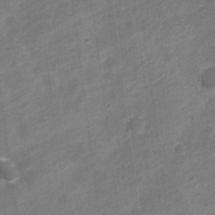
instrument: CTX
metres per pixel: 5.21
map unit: Nve
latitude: -20.5007
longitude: 107.8989
